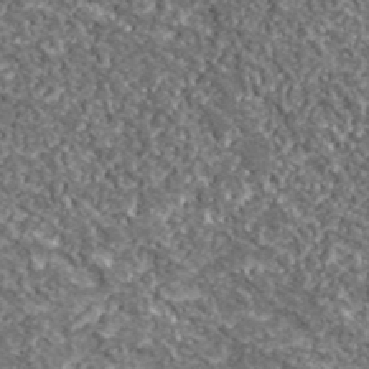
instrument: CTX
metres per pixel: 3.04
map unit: lHvf
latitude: 38.7435
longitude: -87.8772
